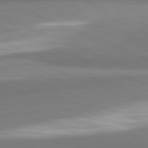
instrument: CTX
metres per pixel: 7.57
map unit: lApd
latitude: 82.0633
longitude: 160.9920
